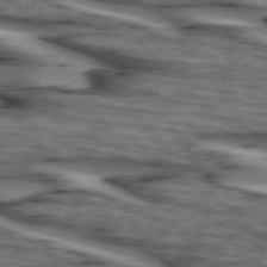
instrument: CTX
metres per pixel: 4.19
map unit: lApd
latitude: 74.4223
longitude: -71.7827
